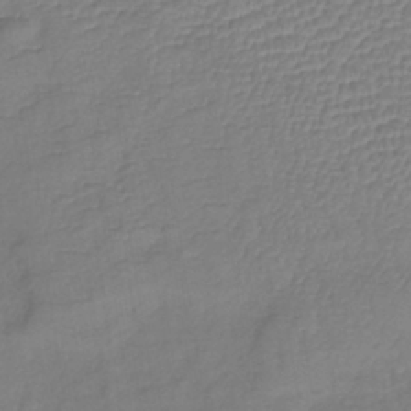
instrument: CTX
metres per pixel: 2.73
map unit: lHb
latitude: -39.1809
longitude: 73.8611
